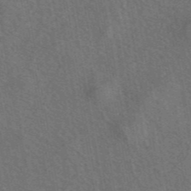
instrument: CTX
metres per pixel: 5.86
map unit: ANa
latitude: 45.2348
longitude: 30.4062
